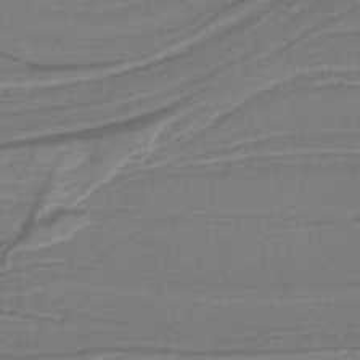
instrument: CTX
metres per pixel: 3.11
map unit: lHb
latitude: -38.8219
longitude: 55.7856
